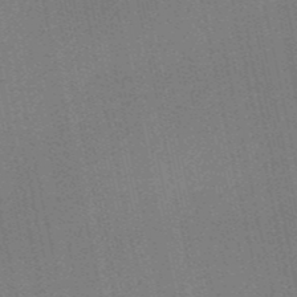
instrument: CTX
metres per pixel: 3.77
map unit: HNb
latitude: -52.6140
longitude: -46.6869
